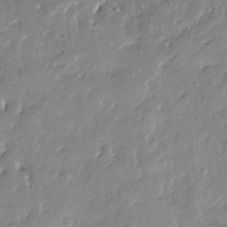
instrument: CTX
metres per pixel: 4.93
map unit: Htu
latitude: -8.5574
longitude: 176.8219
